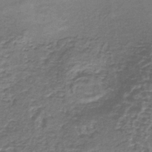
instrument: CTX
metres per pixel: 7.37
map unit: lHb
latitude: -37.7666
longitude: 61.1998
